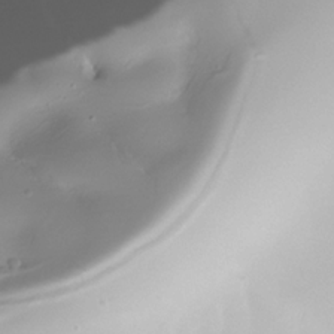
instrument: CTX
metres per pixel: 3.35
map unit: Nhe
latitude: -32.4251
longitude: -117.0270
